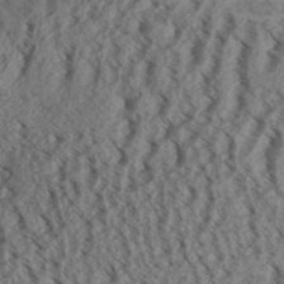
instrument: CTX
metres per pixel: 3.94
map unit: Aa
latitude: 31.0270
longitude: -137.5560
